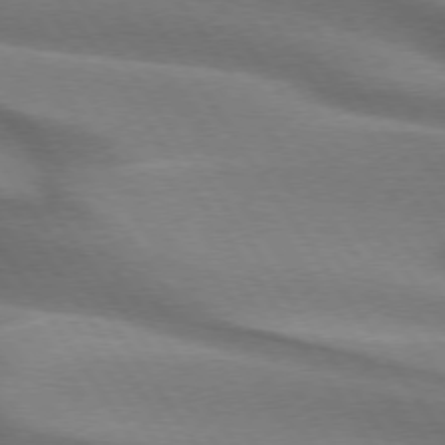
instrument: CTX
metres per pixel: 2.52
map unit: lApd
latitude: 74.6113
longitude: -63.5371
